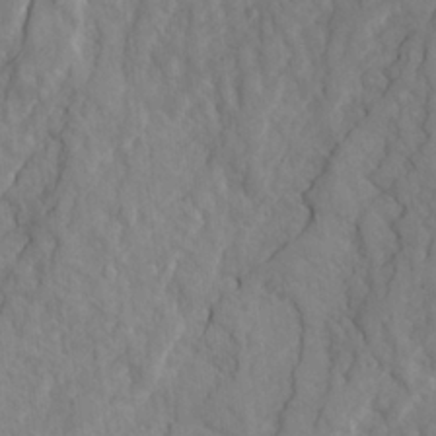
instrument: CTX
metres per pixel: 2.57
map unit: Ave
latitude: 23.4426
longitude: -133.1214
